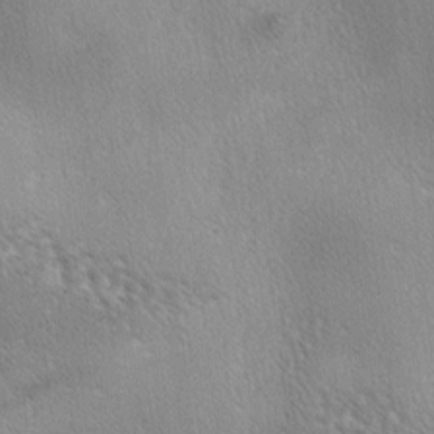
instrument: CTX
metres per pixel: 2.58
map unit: lAa
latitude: -4.4818
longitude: -125.9339
